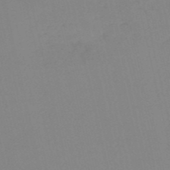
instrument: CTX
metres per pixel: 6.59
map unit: HNb
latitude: -53.8422
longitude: -50.0444
